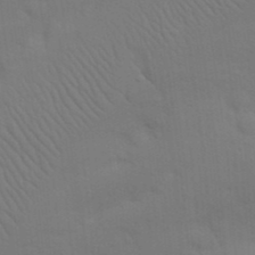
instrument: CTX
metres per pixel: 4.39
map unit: Nhu
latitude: 21.5371
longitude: -72.9136
